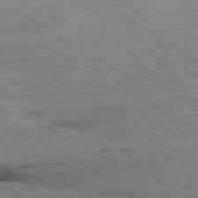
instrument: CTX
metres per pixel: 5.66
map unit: Ap
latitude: -79.8800
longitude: -72.5168
